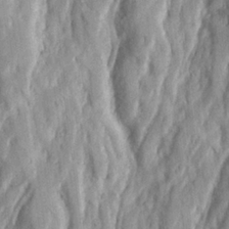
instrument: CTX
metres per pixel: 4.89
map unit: Ave
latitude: 22.9703
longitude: -134.0255
